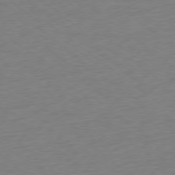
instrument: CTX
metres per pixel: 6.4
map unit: Ap
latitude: -78.5573
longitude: -68.6680
